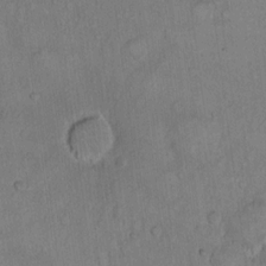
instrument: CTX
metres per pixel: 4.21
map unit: Hto
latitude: 11.1970
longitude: -58.1578
